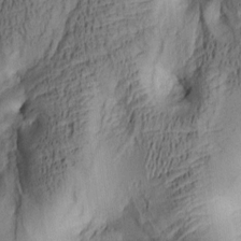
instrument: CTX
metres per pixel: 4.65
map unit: lAa
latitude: 5.2726
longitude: -113.9339
